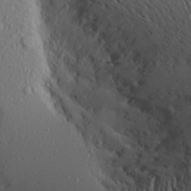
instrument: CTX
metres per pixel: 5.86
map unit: Aa
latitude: 18.9891
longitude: -144.0255
